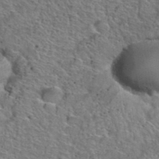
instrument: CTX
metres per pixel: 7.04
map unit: Hto
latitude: 38.9325
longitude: -44.7813
